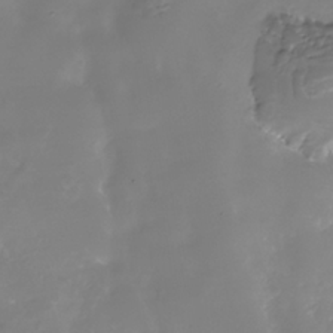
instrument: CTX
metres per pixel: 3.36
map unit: Nhe
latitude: -36.0094
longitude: -92.4034
